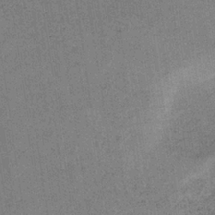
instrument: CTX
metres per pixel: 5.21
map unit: HNb
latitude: -32.7275
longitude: 62.6707
